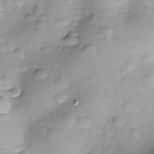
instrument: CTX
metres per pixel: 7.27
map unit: Nhe
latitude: -37.8044
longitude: -147.6316
